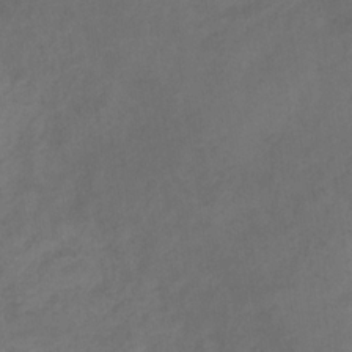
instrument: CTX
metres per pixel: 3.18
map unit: eHb
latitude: -32.4440
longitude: 72.3117
